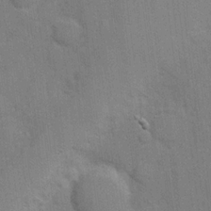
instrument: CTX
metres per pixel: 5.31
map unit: Hve
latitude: 18.1011
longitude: 151.4076
